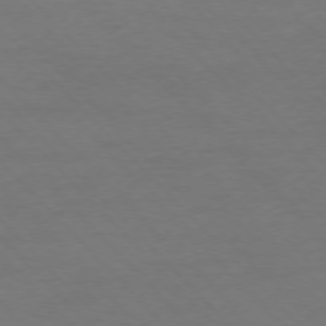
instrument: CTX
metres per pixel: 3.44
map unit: Ap
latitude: -76.8219
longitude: -80.3089
